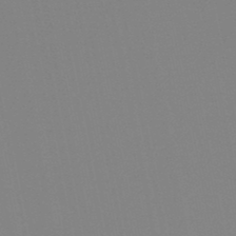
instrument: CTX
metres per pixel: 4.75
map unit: HNb
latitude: -46.3117
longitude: -43.0647
